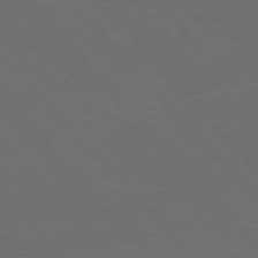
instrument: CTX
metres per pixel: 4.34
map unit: Hpe
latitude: 76.7624
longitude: -163.4805
